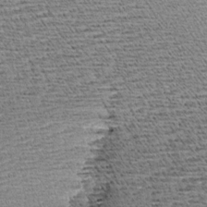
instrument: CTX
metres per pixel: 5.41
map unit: Aa
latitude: 7.9717
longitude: -137.7639
